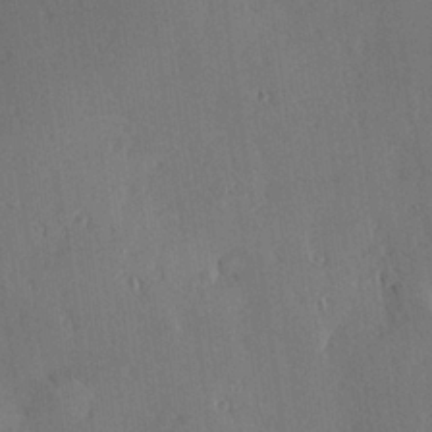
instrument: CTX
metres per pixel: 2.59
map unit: Hve
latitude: 25.1781
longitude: -93.0458
